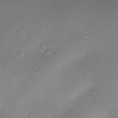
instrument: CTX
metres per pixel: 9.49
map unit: Nhe
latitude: -20.2928
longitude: 143.8989
